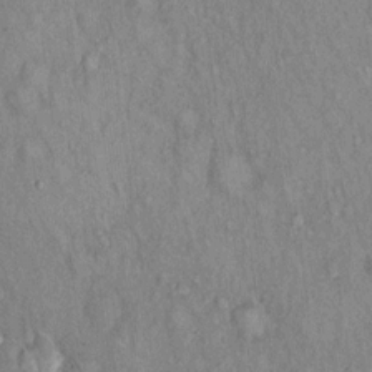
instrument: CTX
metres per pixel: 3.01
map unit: Hto
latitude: 14.6302
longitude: -60.9891
